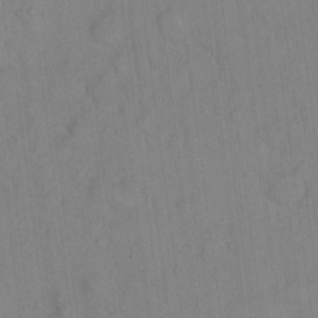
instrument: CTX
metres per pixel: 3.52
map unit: Hto
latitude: 14.9892
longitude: -39.9339
